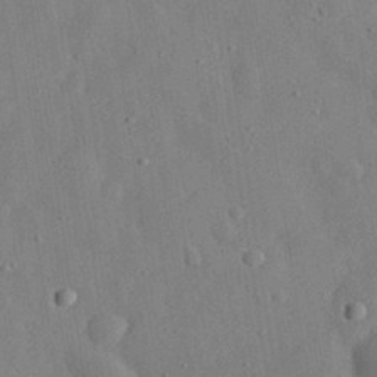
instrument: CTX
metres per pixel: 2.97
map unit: eHh
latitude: 31.1215
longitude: -76.5734
